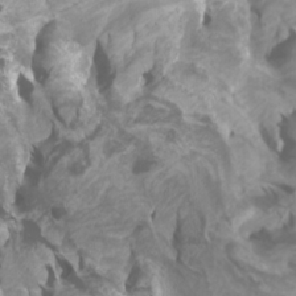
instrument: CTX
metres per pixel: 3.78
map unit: Htu
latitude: -6.2172
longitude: -76.6868
